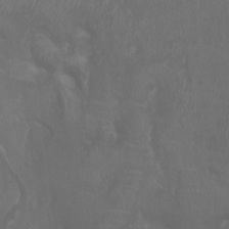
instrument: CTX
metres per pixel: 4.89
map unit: HNhu
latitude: -3.2942
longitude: -6.3656
